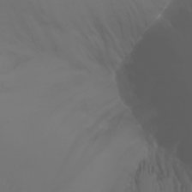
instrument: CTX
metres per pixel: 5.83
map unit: Aa
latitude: -6.9352
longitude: -85.5560
